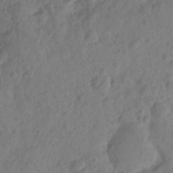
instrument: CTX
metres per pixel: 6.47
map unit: Nhu
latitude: -15.2187
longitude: -26.5546
